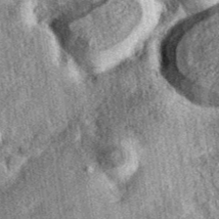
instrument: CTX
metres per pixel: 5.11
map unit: eAb
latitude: 39.4237
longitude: 108.8408
